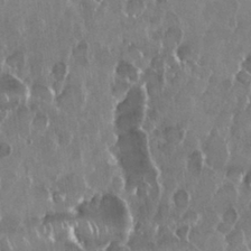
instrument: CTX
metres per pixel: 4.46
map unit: Nhu
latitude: 29.1025
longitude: -62.5924
